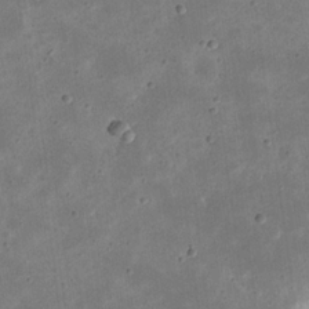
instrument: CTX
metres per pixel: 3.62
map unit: eHh
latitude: 22.0633
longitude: -67.7449
